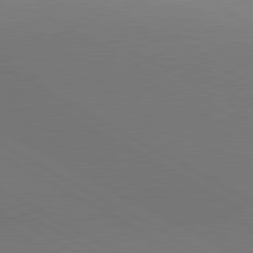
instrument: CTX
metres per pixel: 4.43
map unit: lApd
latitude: 81.0080
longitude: 147.0864
